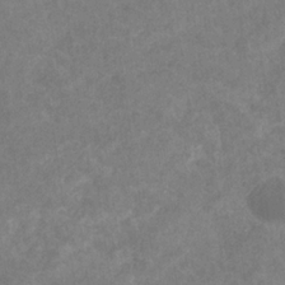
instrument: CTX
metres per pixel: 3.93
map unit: eHb
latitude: -31.7666
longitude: 71.5777
